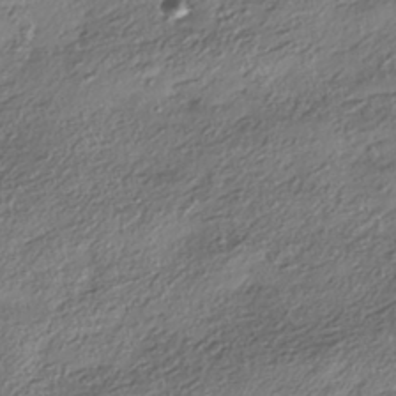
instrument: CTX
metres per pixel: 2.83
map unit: HNhu
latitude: -40.9919
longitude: 107.6911
